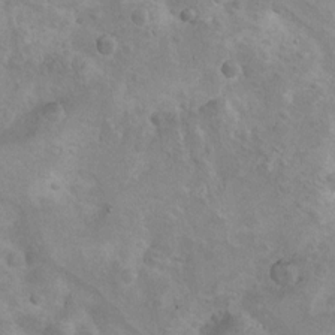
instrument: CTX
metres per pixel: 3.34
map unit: Nhu
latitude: 9.6316
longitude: -23.2726
